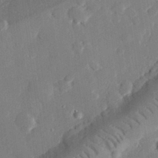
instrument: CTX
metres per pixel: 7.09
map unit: eHh
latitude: 28.4412
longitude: -82.0822
